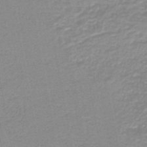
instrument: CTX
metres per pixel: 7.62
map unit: lHb
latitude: -44.0283
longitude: 53.5210
